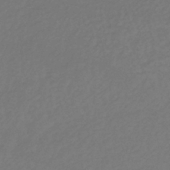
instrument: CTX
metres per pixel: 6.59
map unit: lHb
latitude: -39.0109
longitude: 72.4251
